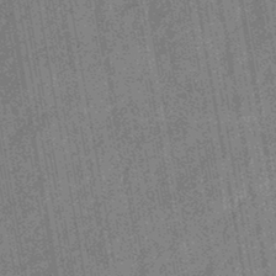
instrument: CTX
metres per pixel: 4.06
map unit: eHb
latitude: -44.1984
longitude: 88.0661
